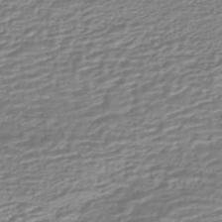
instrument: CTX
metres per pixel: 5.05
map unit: HNhu
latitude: -44.1984
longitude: 99.7855
